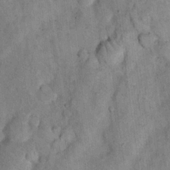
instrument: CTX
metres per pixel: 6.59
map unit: eHh
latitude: 19.0647
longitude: -61.8961
